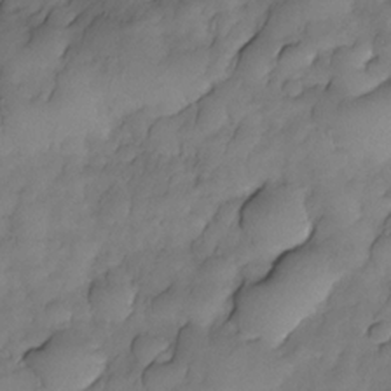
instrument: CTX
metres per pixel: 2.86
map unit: Nhe
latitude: -29.9556
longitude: -139.8583
